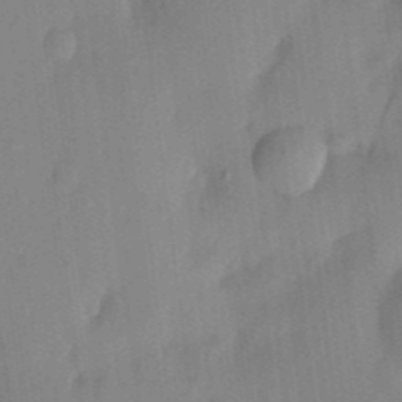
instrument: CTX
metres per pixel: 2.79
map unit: eHh
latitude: 5.6883
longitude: -73.8395
